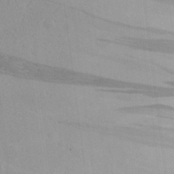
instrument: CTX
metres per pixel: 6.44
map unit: Aa
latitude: 16.5924
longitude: -144.0633
